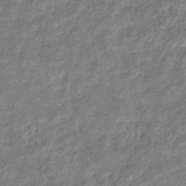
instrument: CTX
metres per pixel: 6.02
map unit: eHb
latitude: -39.1998
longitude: 81.2943
